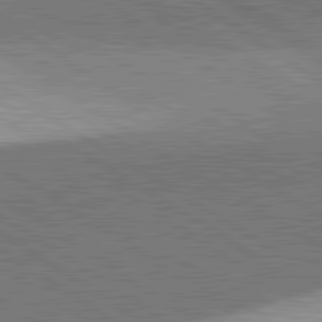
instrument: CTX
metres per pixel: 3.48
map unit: lApd
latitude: 81.8205
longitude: 140.3873
